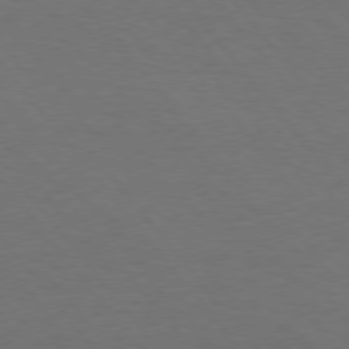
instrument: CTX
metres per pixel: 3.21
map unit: Hpe
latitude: 75.7450
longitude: -131.3482
